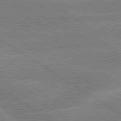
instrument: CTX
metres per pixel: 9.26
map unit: lApd
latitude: 79.8395
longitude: -132.7435
